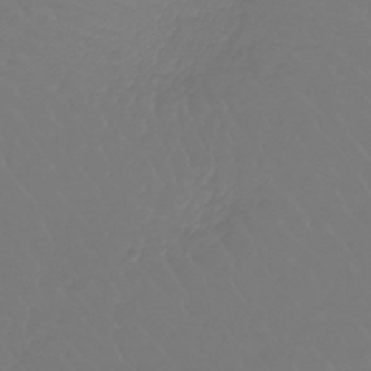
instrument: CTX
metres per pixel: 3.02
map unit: lHb
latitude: -42.5573
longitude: 67.4454
